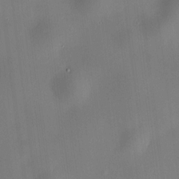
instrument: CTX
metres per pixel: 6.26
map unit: HNhu
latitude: 9.6505
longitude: 10.1795
